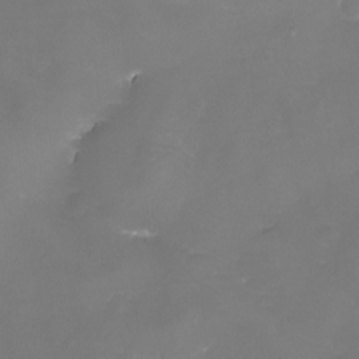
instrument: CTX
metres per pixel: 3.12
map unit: eHh
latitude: -6.4062
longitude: -78.5168
